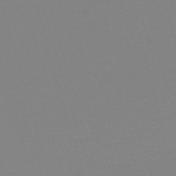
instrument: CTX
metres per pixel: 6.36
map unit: eHh
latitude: -62.3306
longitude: 52.1983
